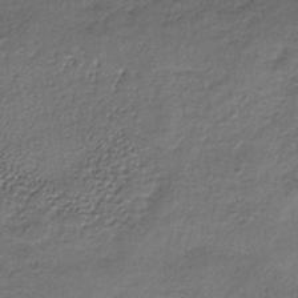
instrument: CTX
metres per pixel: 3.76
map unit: lHb
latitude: -35.3699
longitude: 62.3495
